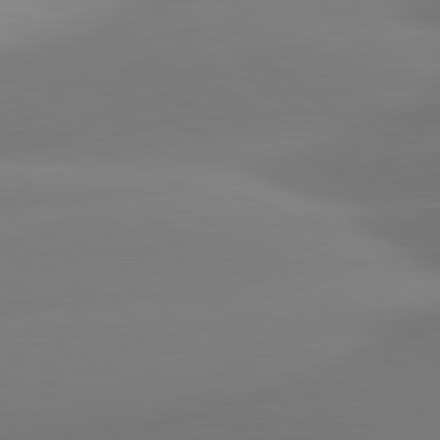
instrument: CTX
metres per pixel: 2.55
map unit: lApd
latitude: 81.2726
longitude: -160.4979
